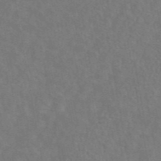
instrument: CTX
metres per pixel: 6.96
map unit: ANa
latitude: 43.7072
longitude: 29.9178
